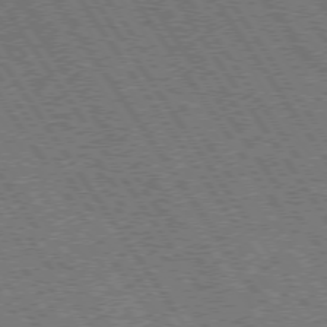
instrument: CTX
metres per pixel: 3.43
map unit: Hpe
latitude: 73.7072
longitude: -141.6127
